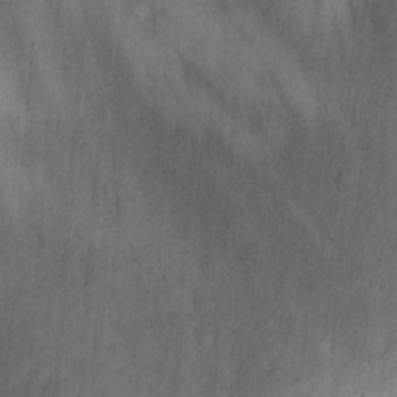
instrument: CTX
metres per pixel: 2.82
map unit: eHh
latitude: 25.2537
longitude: -65.0836
